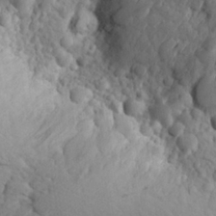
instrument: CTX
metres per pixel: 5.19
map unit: Aa
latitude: 23.9528
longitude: -146.3090
